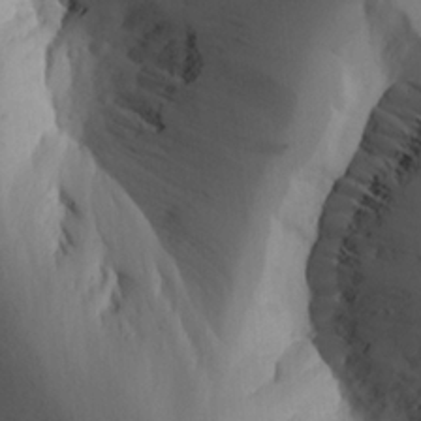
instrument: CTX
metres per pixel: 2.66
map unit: Aa
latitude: 25.7071
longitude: -131.6694
